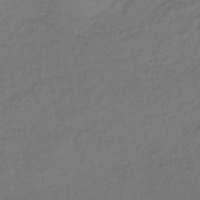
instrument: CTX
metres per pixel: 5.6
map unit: lHb
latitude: -35.8233
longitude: 64.7274
